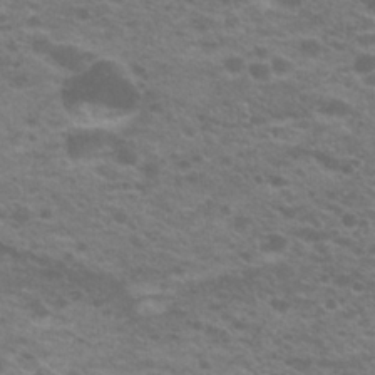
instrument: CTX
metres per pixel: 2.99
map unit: Hto
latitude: 21.6505
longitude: -37.2159
